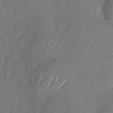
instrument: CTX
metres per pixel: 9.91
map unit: Nhu
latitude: -29.5021
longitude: -59.4238
